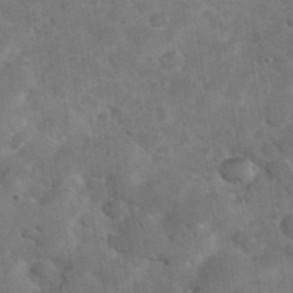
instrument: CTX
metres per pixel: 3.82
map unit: eHh
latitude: 37.6694
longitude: -67.2348
